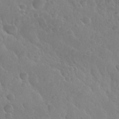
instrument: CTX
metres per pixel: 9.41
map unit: Nhu
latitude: 29.1592
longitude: -55.3670
